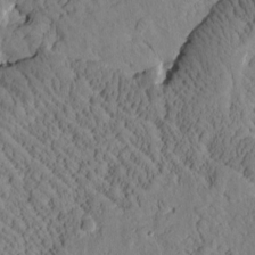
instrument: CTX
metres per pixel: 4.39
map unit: Htu
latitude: 1.0458
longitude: 176.5007
